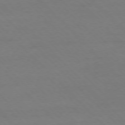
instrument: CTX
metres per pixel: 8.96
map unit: Ap
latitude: -77.2565
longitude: -87.0647
